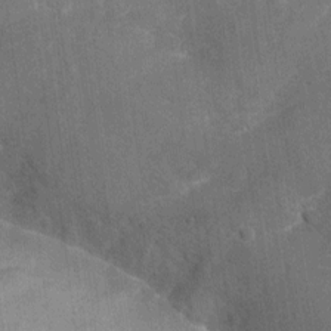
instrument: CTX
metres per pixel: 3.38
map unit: Nhu
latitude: -22.4440
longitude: -55.8394
